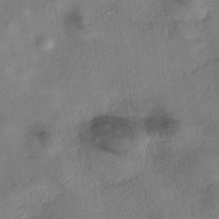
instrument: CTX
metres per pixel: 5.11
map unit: eHh
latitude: -40.8975
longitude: 120.0850
